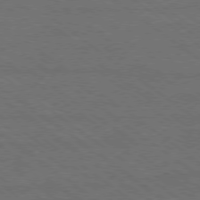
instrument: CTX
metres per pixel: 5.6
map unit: Ap
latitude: -79.2376
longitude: -64.3278
